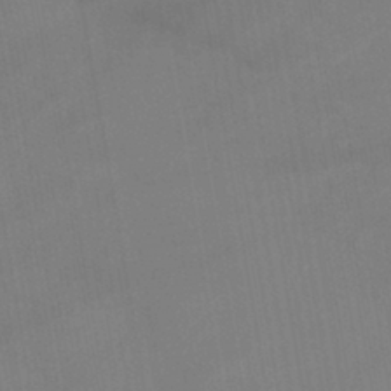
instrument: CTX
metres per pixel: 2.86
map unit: lHb
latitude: -41.7855
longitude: 77.2187
